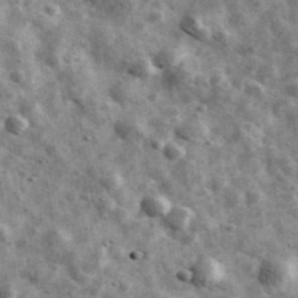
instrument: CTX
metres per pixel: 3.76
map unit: Ave
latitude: 42.2901
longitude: -107.6694
